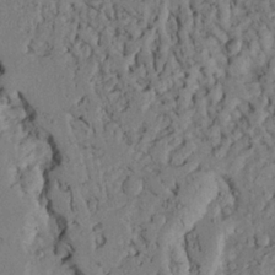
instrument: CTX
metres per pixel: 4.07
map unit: Ave
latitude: 23.6505
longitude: -132.6302
